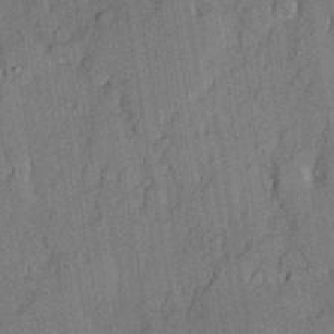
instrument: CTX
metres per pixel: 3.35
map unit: lHvf
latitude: 21.0459
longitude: 144.9353
